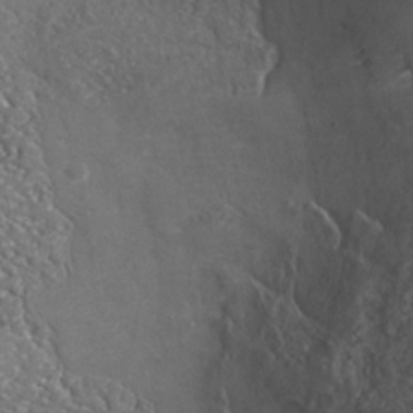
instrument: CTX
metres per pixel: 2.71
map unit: Nhu
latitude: -38.1228
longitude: -80.2333
